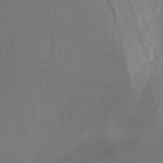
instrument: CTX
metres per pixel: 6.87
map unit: Nhu
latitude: -14.1228
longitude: -63.8962
